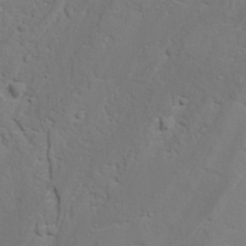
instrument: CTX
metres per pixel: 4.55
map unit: lAvf
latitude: 26.3845
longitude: -110.0633
